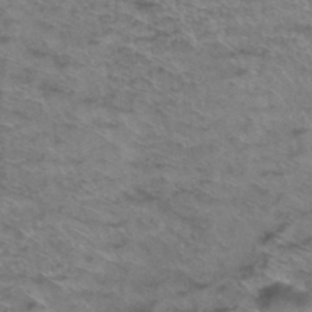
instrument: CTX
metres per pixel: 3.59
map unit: Hto
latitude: 38.2333
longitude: -44.4601
